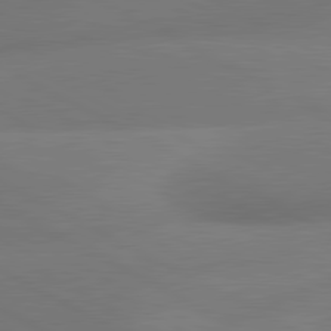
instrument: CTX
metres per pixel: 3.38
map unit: lApd
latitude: 81.0458
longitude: 129.7667
